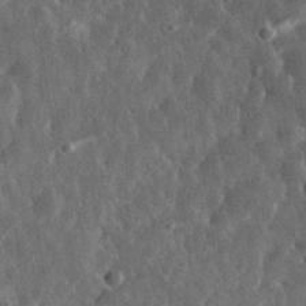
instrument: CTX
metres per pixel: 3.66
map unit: eHh
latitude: 33.9906
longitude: -79.5182
